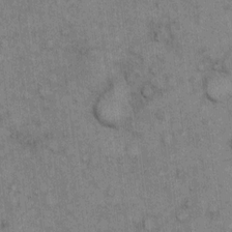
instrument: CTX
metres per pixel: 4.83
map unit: eHh
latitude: 7.0458
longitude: -64.4601
